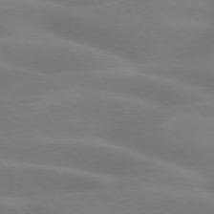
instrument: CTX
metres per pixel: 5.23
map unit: lApd
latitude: 74.3278
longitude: -61.0458
